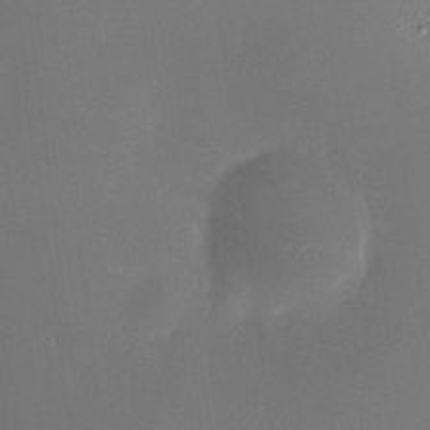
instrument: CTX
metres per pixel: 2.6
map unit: HNhu
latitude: 6.7813
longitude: 7.8989
